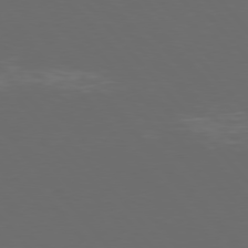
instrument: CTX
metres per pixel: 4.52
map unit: Hpe
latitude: 76.6301
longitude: -168.4034
